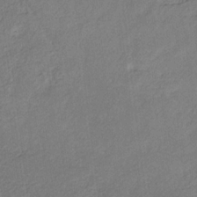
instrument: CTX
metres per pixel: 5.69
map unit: eHb
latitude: -30.5007
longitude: 65.9745
